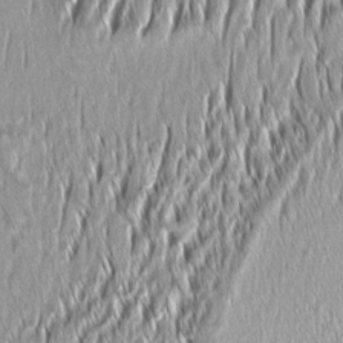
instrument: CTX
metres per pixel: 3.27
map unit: Aa
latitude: 8.3090
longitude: -131.7828
